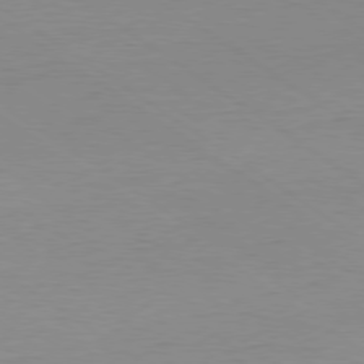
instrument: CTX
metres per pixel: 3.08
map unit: Ap
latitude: -79.3131
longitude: -54.9891
